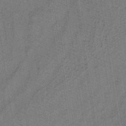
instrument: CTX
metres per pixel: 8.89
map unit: lHb
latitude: -35.5966
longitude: 70.8030
